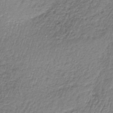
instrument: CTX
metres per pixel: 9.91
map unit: lHb
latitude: -35.3510
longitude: 63.1242
